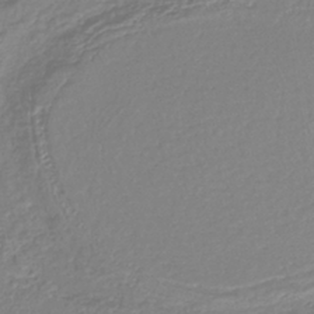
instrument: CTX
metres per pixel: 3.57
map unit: lHb
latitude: -40.5574
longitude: 61.4265
